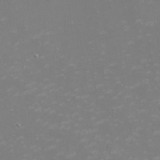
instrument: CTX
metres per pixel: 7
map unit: eHh
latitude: -2.4817
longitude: -74.9514
